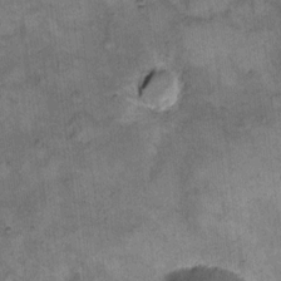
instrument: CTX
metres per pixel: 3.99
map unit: eHh
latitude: 10.1767
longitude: -63.4616
